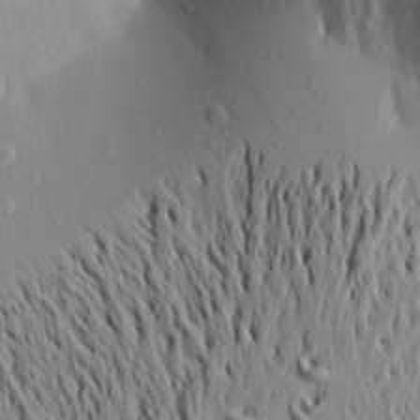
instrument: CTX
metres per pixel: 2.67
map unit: Aa
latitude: 19.2348
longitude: -148.3467
